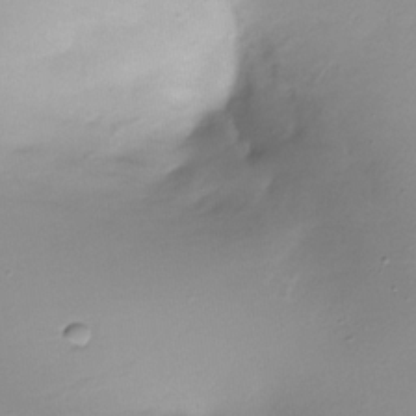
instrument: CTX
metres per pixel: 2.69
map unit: Nhe
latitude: -31.4643
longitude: -117.0081
